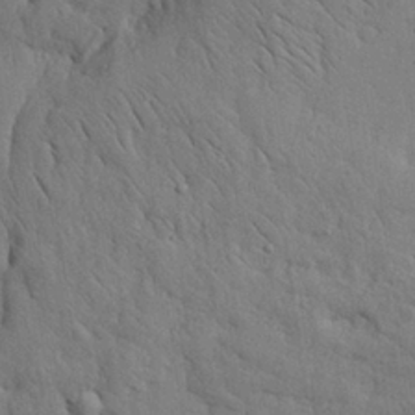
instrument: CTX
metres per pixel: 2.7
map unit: eHh
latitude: 29.1025
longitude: -75.5938
